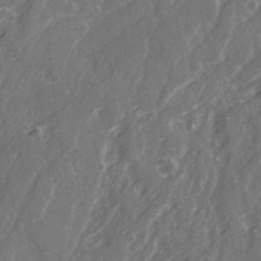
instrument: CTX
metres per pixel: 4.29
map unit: Ave
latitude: 21.6127
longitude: -132.3656
